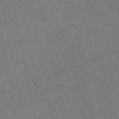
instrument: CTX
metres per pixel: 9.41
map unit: eAb
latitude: 51.2537
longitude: 112.1606
